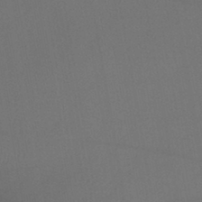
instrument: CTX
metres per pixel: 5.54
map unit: lHb
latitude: -42.6518
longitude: 73.9367
